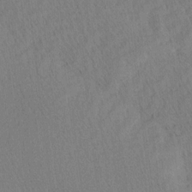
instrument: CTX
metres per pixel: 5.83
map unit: Ave
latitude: 12.6680
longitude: -107.0081
